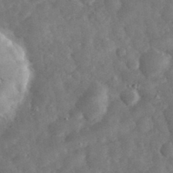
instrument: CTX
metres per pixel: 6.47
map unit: eHh
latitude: 34.2900
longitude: -69.0270
